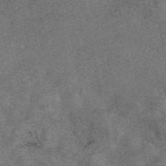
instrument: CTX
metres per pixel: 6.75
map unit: eAb
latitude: 46.9892
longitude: 127.6155
